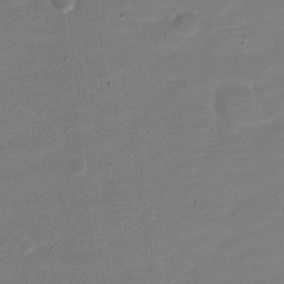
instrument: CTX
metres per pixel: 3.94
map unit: Nve
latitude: -21.1242
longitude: 103.9556
